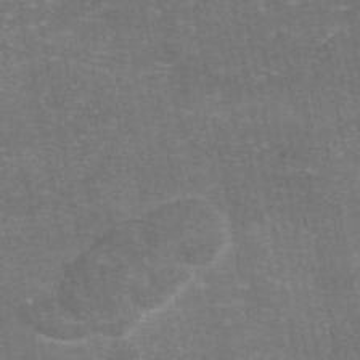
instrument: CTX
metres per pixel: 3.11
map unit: eAb
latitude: 46.7624
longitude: 105.5210
